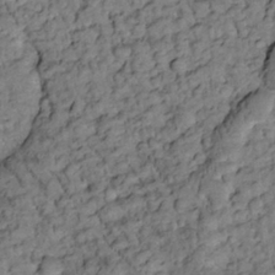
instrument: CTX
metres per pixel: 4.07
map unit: Htu
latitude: -2.1416
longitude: 173.5588
